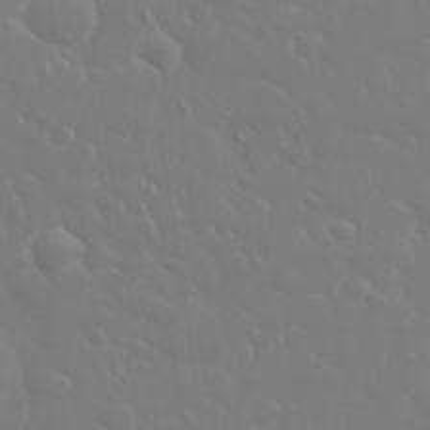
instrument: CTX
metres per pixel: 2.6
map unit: eHh
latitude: 33.1592
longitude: -60.6868
